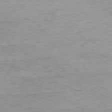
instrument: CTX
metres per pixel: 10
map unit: Ap
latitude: -80.3118
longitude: -75.6505
